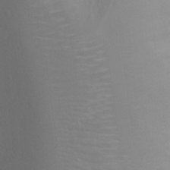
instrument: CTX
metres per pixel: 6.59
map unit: Ht
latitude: -0.3873
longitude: -35.8394
